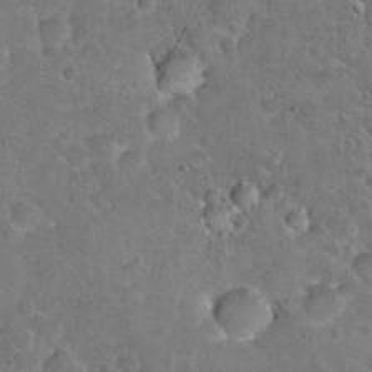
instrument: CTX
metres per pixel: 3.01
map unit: Hto
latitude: 21.1214
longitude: -48.6302
